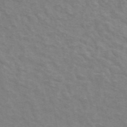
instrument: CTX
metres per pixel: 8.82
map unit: ANa
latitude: 45.2915
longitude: 25.8422
